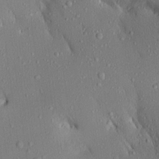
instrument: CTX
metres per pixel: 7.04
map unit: Aa
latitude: 16.2334
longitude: -143.9339
